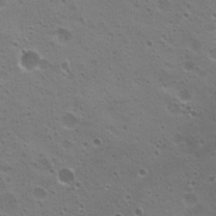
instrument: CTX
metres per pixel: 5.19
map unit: Nhu
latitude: 20.6869
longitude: -31.5183
